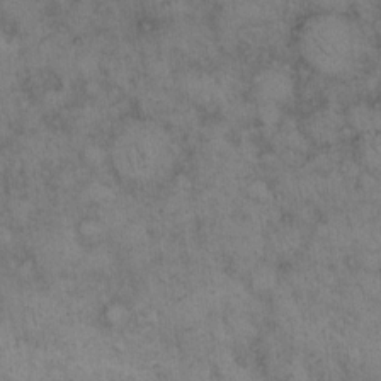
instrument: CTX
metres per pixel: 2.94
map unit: eHh
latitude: 15.2348
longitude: -64.3656
